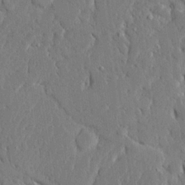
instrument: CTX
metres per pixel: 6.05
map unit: Ave
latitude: 15.6505
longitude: -140.0255
